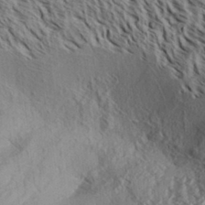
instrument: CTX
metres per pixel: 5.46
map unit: Aa
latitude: 32.0633
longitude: -137.6316
